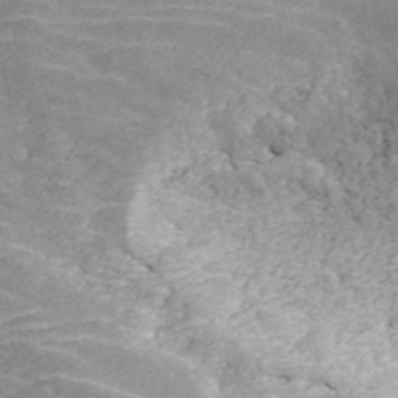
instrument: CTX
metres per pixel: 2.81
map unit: ANa
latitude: 44.9513
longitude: 45.2187
